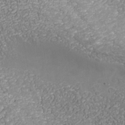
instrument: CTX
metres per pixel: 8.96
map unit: Nhu
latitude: -39.0298
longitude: -84.3278
